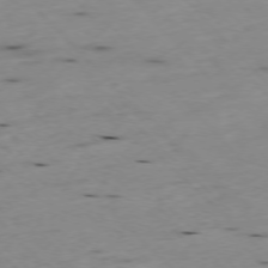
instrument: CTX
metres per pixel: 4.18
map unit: Ap
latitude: -76.8408
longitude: -91.9906
